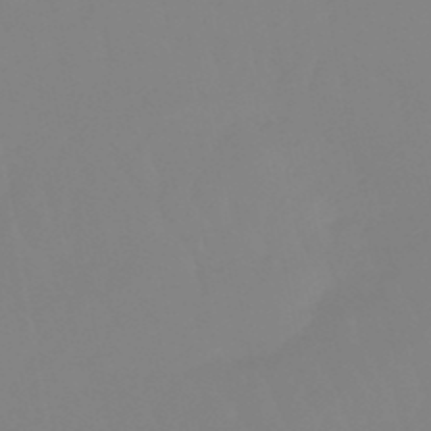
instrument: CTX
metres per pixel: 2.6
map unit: lHb
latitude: -49.5588
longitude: 74.4629
